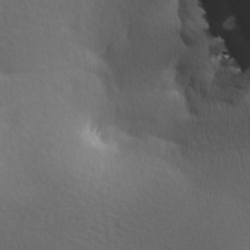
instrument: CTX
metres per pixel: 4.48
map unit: lAa
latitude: -9.1809
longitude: -125.8394
